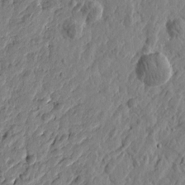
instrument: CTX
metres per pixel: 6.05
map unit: Htu
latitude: -1.8045
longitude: -178.7436
